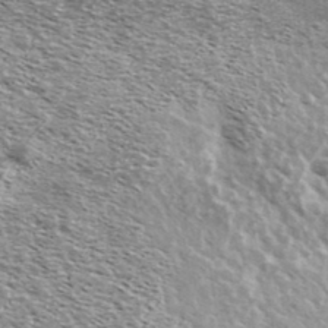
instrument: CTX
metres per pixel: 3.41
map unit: Ave
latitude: 38.6868
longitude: -108.6301
